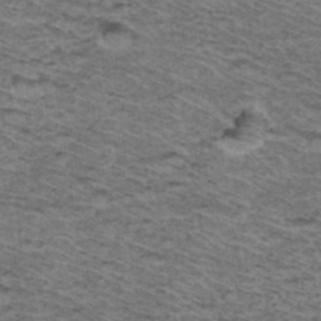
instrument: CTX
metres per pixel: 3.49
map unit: Hto
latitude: 37.2915
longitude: -46.4979
